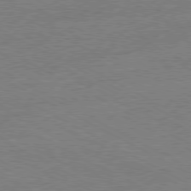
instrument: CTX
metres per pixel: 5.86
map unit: Ap
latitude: -80.4629
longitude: -85.8961
